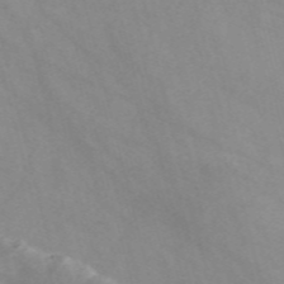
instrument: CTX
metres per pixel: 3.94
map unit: Nve
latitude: -57.8422
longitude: 58.4628
